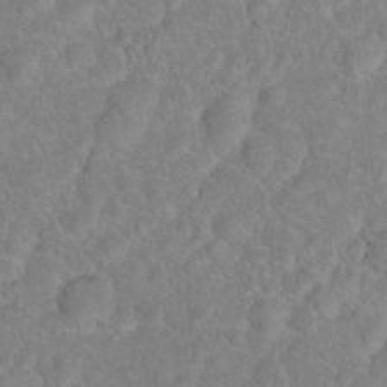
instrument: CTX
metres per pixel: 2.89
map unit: Hto
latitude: 16.9514
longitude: -40.5734
